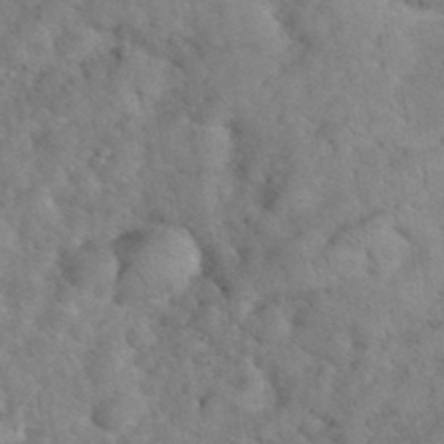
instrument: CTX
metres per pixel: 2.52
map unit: eHh
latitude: 36.4412
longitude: -64.0822
